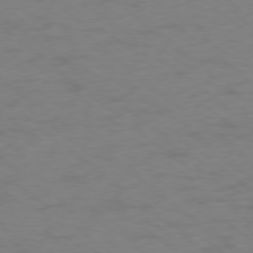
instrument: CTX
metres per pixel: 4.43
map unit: Ap
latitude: -77.7667
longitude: -76.0255
